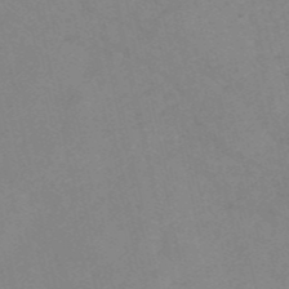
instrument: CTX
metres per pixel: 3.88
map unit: HNb
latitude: -54.1228
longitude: -47.9339
